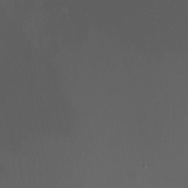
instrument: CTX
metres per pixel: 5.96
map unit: Nhu
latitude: -12.9731
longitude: -51.0647
